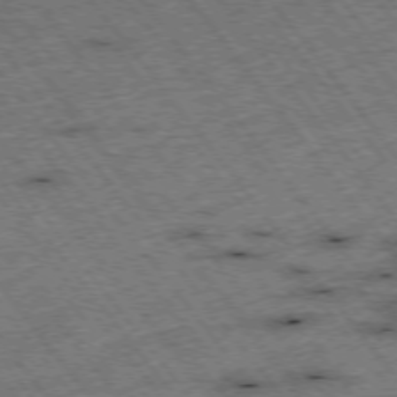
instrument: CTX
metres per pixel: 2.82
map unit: Hpe
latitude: -75.4077
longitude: -21.9528
